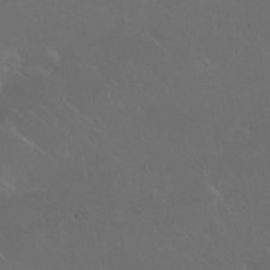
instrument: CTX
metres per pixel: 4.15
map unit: Nhu
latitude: 30.4412
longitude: -58.4223
